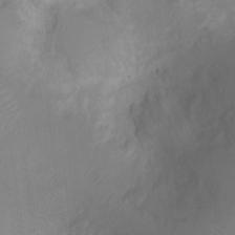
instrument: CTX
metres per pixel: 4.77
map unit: Ht
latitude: -4.5007
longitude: -16.6491
